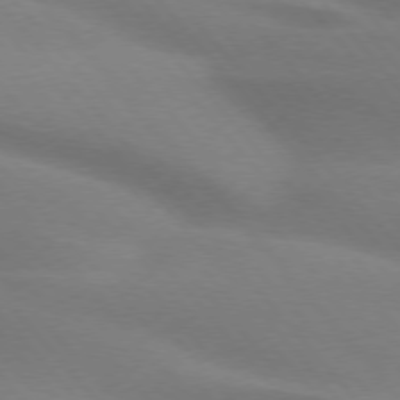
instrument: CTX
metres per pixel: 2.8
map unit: lApd
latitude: 74.9325
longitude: -60.4601
